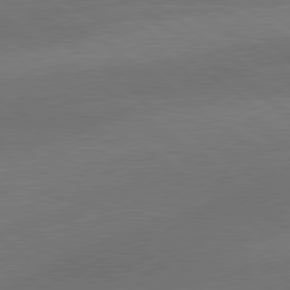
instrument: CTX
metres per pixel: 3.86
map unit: lApd
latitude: 79.6505
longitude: -89.2537
